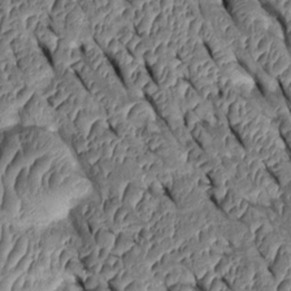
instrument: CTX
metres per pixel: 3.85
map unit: Htu
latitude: 0.8569
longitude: 148.2173
